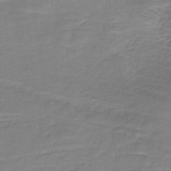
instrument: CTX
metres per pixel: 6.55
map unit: HNb
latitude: -35.5210
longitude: 57.9178
